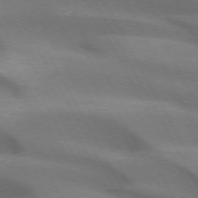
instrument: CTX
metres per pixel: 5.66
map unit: lApd
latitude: 72.8002
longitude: -50.8191
